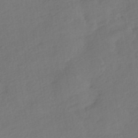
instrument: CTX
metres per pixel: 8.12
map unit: HNhu
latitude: -42.3495
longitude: 93.1053
